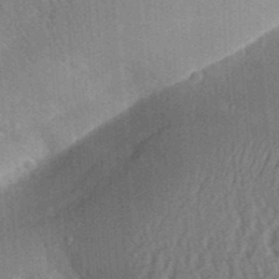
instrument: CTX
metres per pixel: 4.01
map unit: Aa
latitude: 31.1781
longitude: -142.2334
